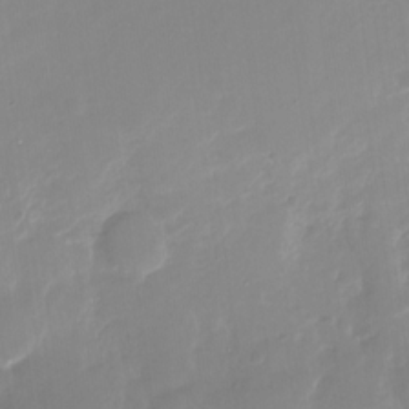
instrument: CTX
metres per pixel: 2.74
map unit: Nhu
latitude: -29.6722
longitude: -78.1011
